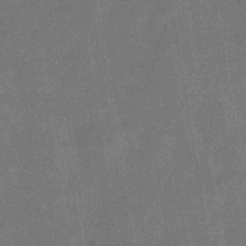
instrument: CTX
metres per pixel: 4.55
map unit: eHb
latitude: -35.3699
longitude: 80.8975
